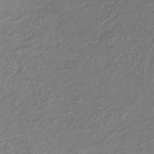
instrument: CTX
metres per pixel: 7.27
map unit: lHb
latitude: -35.5966
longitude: 66.4251
